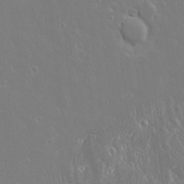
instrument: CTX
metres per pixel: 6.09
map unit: lAvf
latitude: 14.8569
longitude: -129.3482
